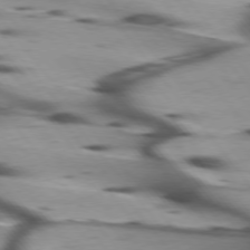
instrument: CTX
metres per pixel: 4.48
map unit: lApd
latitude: 75.2159
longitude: -63.9528
